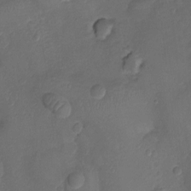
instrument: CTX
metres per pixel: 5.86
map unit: Ht
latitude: -6.6140
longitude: -21.2726
